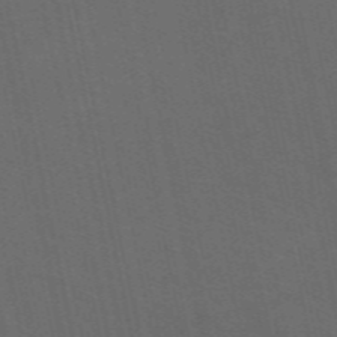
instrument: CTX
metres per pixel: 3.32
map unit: eAb
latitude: 50.9135
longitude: 112.5952
